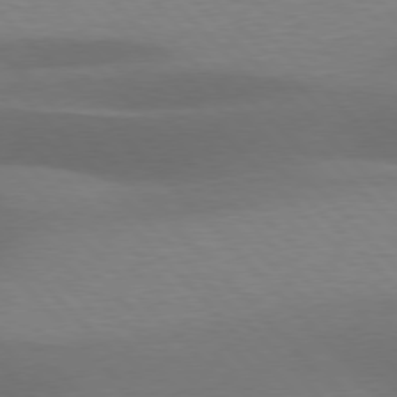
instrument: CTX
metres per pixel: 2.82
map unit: lApd
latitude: 76.8947
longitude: -59.3860
